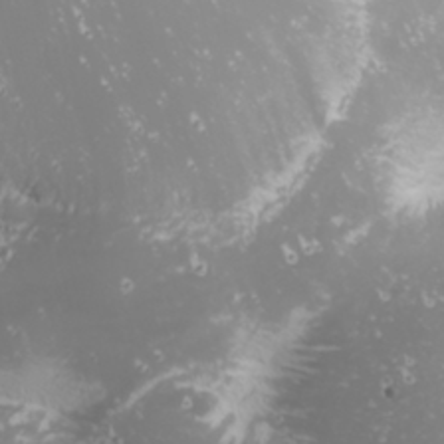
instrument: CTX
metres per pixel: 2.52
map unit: Nhu
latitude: -0.9542
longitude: -80.8191
